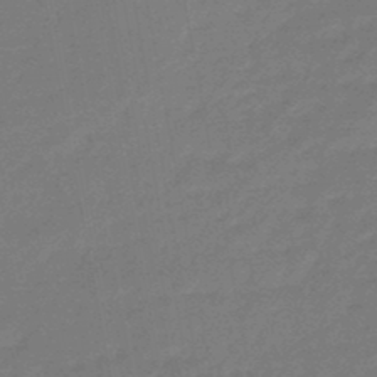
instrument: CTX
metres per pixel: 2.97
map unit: eHb
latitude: -46.3495
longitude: 82.3306
